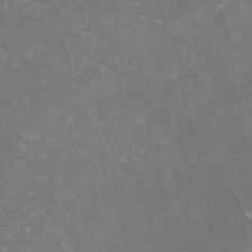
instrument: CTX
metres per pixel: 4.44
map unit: eAb
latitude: 46.7436
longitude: 124.3495
